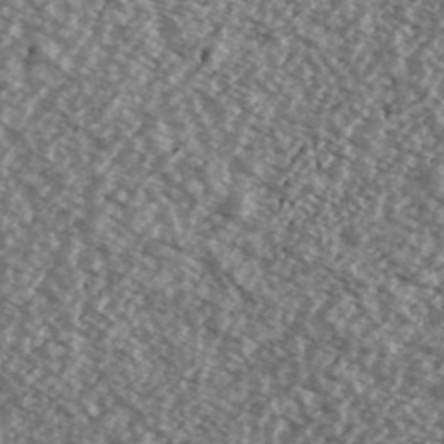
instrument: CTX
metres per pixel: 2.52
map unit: Ave
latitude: 39.0836
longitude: -111.4805
